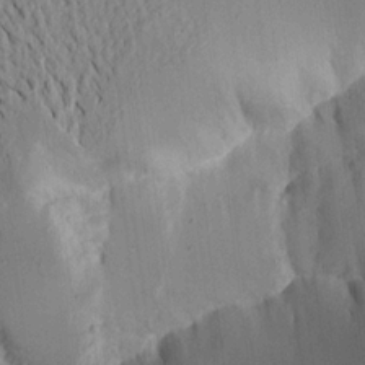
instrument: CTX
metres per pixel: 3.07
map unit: Aa
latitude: 15.6883
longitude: -147.9717
